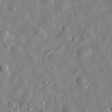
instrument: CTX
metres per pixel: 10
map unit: eHh
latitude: 32.1767
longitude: -77.2915
